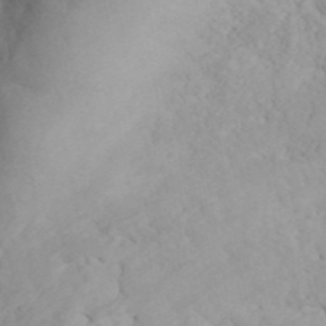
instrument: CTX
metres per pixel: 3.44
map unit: ANa
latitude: 43.0647
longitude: 54.2362
